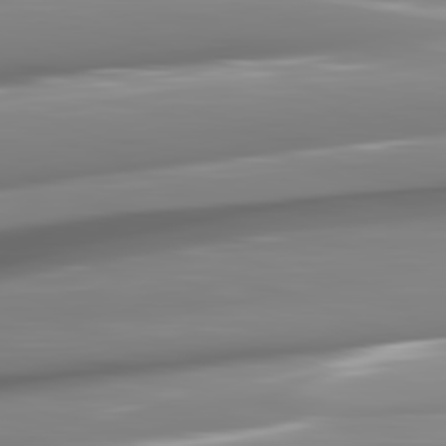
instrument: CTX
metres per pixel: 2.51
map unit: lApd
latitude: 81.9150
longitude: -148.2900
